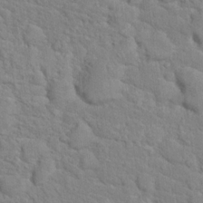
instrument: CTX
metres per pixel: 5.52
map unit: Hto
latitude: 17.8961
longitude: -34.7624
